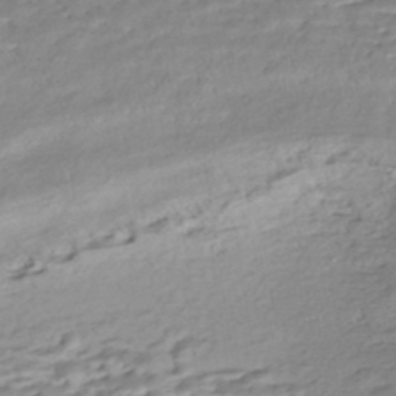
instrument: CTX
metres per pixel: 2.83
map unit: Nhe
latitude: -48.3118
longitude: -172.7246
